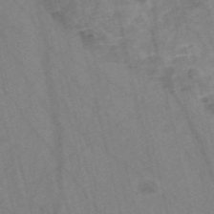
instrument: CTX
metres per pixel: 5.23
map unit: Nve
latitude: -57.0864
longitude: 54.5196
